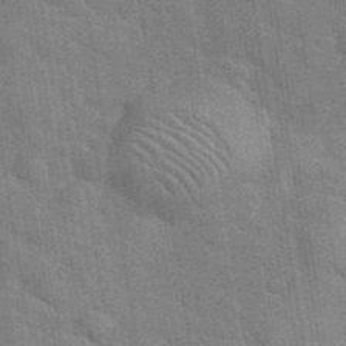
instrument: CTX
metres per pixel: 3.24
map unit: eHh
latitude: 36.4601
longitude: -65.6127
